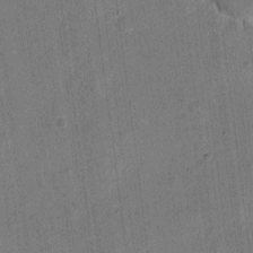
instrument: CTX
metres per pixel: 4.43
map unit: eHh
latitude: 13.1403
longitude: -68.4790
